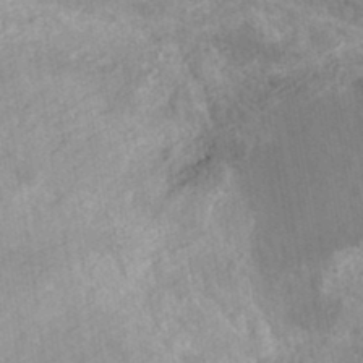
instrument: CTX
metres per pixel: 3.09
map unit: eHh
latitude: -44.0472
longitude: -29.3104
